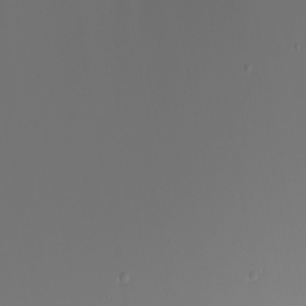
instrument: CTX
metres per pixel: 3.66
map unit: eHh
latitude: -5.3131
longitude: -83.9528
